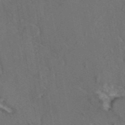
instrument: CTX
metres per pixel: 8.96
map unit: eAb
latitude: 46.1389
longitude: 109.0675
